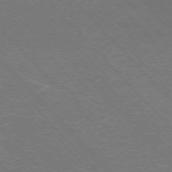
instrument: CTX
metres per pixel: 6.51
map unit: Hpe
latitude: -77.2187
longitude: -12.9514
